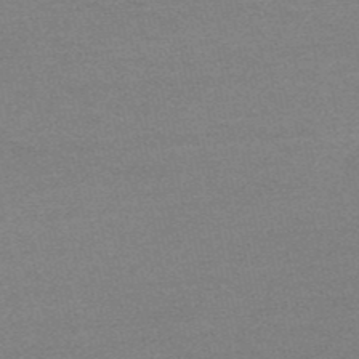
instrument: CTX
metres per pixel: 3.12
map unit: HNb
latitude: -52.2928
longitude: -43.7072
